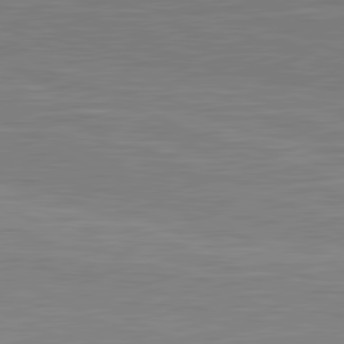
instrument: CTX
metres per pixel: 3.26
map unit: lApd
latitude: 81.4426
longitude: -170.3467
